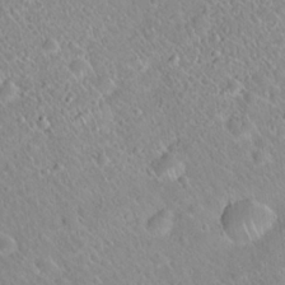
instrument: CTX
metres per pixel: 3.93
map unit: Hto
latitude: 20.4034
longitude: -53.2537
